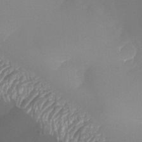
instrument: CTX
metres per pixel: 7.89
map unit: Nhu
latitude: -27.8611
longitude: -58.8380
